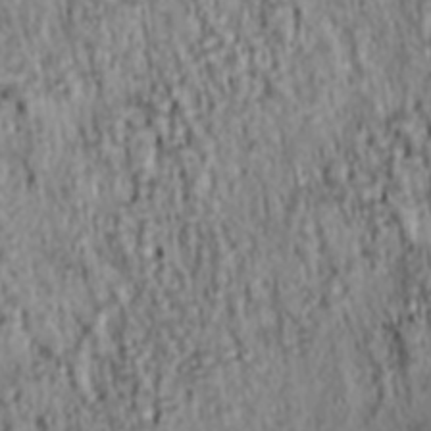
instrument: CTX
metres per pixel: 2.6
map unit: lAa
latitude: 6.2522
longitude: -114.8002
